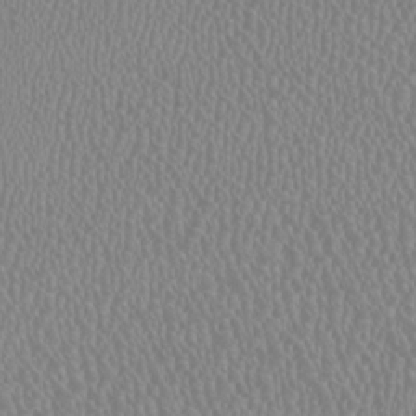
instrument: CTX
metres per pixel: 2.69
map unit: HNhu
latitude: -1.3132
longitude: -0.8002
